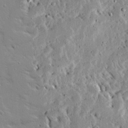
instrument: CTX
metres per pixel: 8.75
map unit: Ave
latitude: 13.8206
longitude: -139.0080
